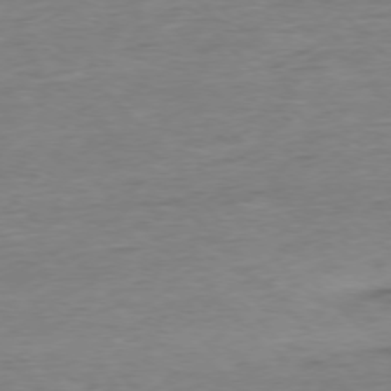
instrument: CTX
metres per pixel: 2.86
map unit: Ap
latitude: -76.8408
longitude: -89.1404
